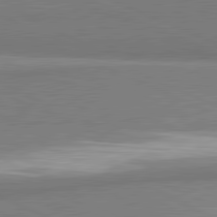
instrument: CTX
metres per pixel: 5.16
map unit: lApd
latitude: 81.9339
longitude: 161.7856
